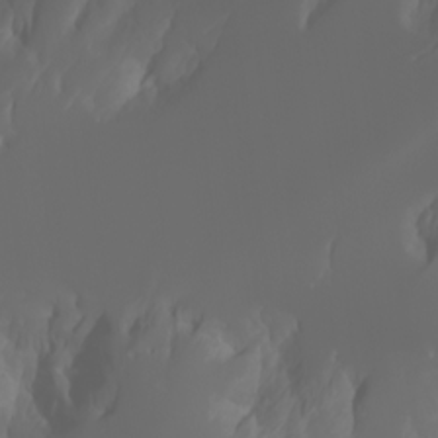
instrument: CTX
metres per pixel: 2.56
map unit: Htu
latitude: -1.3699
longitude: -75.4615
